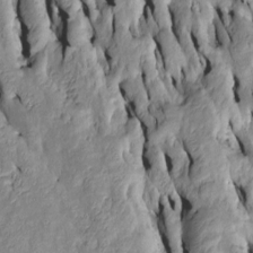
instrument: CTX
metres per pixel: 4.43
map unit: Htu
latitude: -7.3887
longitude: 144.5007
